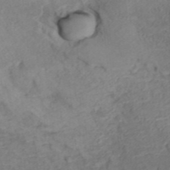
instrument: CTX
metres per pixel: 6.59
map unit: ANa
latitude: 36.5735
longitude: 13.7289
